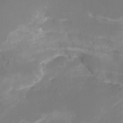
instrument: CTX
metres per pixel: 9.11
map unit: HNhu
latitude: -26.6896
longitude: 74.1228
